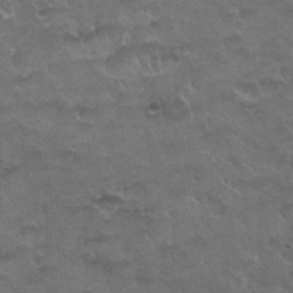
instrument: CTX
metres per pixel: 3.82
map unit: Nhu
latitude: 26.3089
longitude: -53.5182
